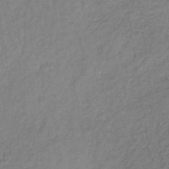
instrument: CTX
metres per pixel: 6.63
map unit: lHb
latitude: -35.7100
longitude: 65.5210
